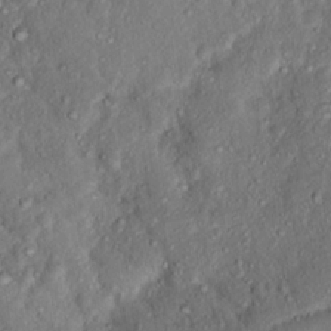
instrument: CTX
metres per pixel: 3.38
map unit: Nhu
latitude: 15.8395
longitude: -30.3279
